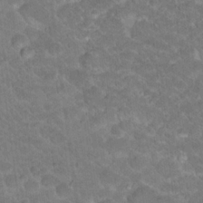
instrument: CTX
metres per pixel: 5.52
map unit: Hto
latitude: 19.0269
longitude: -35.4615
